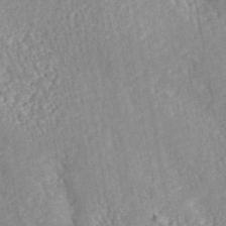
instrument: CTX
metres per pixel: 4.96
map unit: eAb
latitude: 42.5168
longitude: 106.2740
